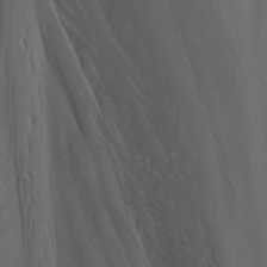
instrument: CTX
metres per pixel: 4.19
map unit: Nhu
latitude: -7.0486
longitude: -80.7246
